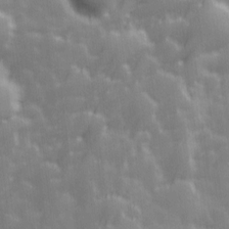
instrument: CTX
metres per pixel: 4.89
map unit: Ave
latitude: 13.1403
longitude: -104.1011
